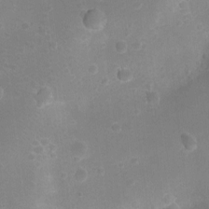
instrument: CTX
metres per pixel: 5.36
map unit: Ht
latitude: -7.9556
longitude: -21.4805
